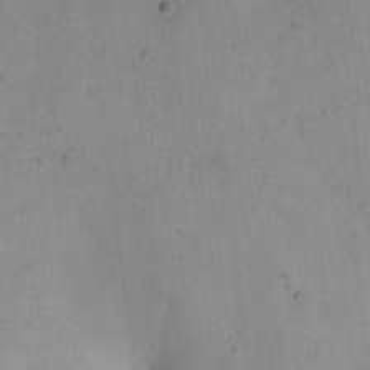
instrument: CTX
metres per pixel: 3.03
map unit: eHh
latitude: -9.8611
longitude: -65.6694
